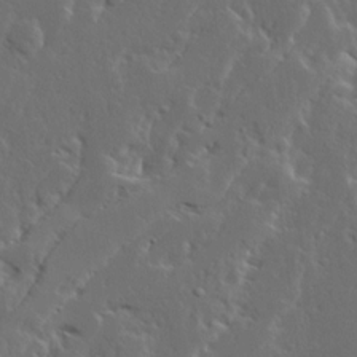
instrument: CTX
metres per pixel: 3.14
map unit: Ave
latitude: 14.6302
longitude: -137.7639
